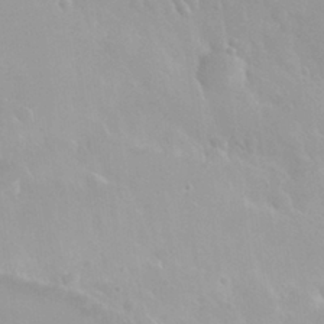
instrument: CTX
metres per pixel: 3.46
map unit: Nhu
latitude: 29.9906
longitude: -55.9717
